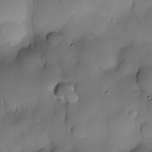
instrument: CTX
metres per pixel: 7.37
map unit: Nhe
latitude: -30.8408
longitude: -139.8961
